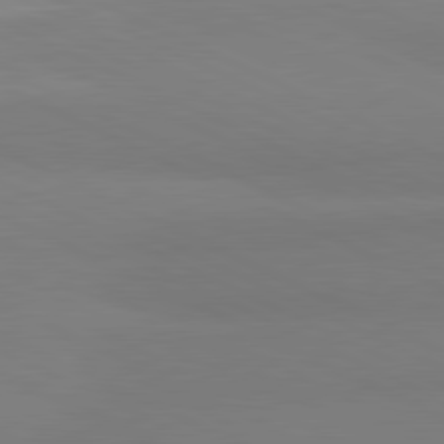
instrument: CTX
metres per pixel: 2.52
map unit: lApd
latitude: 81.3104
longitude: 178.8219
